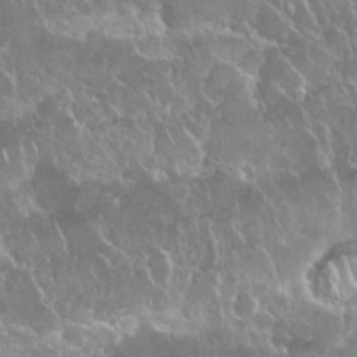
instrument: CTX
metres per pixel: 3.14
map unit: Nhu
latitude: 24.6490
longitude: -61.1025
